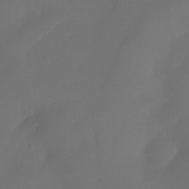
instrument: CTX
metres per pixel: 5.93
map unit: Nhe
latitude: -34.1417
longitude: -144.9325
